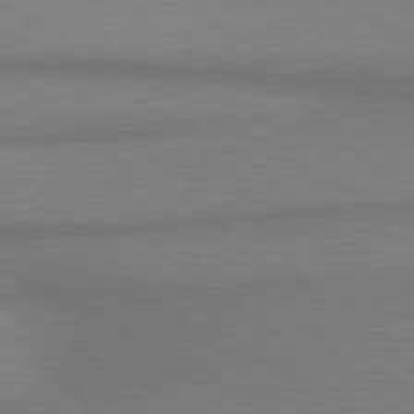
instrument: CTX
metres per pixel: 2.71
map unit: lApd
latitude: 80.2711
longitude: 165.6155
